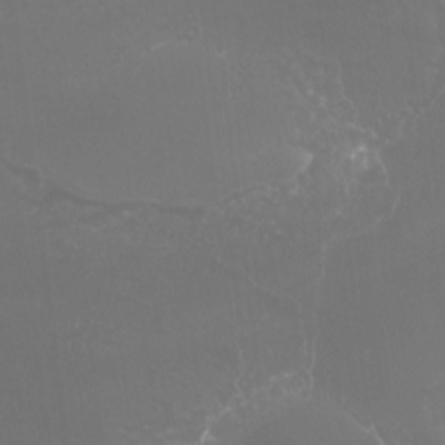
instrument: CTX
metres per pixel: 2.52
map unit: Htu
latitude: -7.1809
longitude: -33.6694
